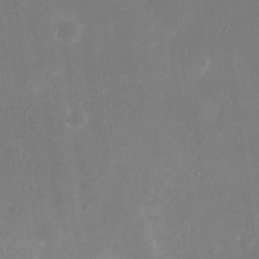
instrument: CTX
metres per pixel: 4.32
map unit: eHh
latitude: 19.0647
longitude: -70.3656
